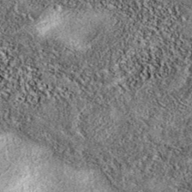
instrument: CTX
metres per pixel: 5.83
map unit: eAb
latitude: 37.7449
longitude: 106.3873
